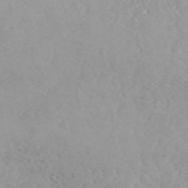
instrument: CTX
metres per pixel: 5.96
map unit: ANa
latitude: 44.3845
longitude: 37.5777
